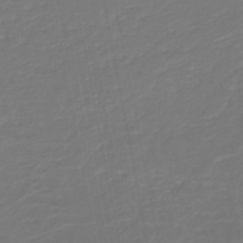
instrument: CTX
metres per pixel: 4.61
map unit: lHb
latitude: -47.1431
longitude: 74.4818
